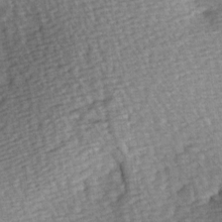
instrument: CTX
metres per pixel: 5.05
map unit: Hve
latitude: 3.3670
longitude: -120.8947
